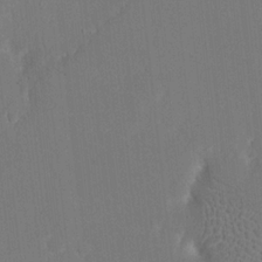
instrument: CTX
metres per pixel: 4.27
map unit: eHh
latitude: 19.3481
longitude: -67.9906
